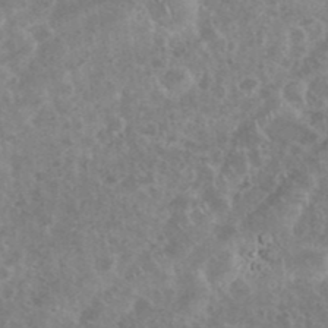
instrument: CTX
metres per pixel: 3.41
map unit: eHh
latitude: 35.1214
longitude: -62.2523
